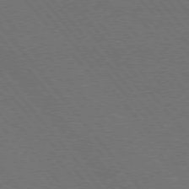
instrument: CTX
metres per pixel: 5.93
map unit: Hpe
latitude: 75.7261
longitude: -138.4223
